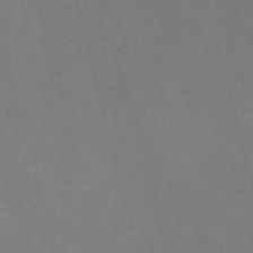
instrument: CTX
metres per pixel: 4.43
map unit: Nve
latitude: -57.9556
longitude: 64.4440
